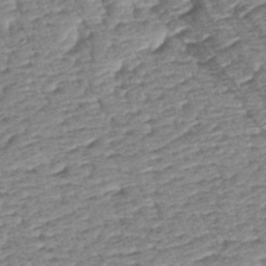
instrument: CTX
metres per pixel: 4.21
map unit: lAa
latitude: -2.4251
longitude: -127.7072
